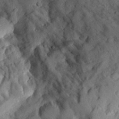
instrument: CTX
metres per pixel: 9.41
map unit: Aa
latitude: 29.0647
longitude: -132.6679
